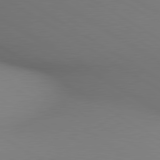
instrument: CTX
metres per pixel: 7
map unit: lApd
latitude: 80.2711
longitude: 133.6533
